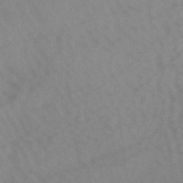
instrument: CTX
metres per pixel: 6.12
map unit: lHb
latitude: -45.3132
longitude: 66.8786
